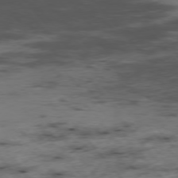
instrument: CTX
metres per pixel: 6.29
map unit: Hpe
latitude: -76.3495
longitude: -17.0647
